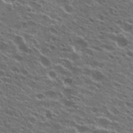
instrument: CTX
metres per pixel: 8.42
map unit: Hto
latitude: 24.9513
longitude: -39.8772
